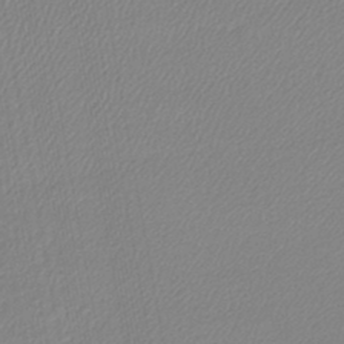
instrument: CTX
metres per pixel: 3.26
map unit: lHb
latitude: -44.0283
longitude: 61.8800
